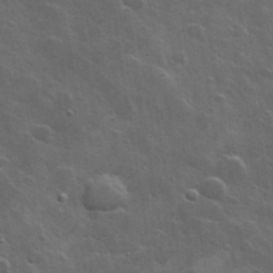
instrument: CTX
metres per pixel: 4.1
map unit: lHvf
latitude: 35.9906
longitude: -91.8583
